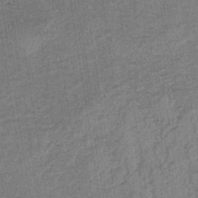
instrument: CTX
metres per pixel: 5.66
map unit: lHb
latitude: -35.5966
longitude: 68.5762
